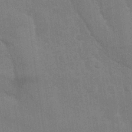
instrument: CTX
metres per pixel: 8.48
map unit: Nhu
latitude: 26.7435
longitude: -64.1578
